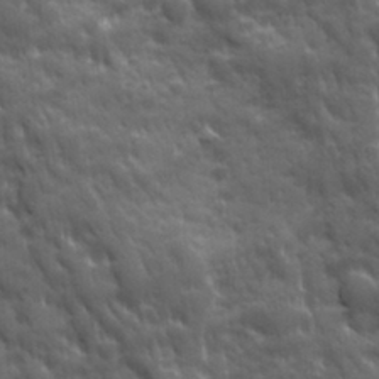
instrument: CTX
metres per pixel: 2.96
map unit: Ave
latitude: 19.1970
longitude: -133.5182
